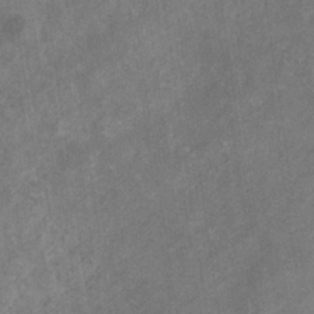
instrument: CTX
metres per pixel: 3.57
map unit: eHb
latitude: -31.4832
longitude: 71.3510
